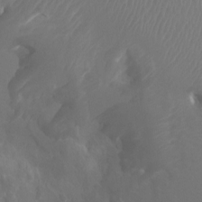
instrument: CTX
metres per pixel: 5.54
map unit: Ht
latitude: -2.8785
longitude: -18.2333
